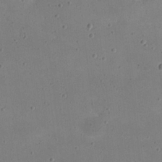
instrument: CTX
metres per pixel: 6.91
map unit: eHh
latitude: 20.9892
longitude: -63.7261
